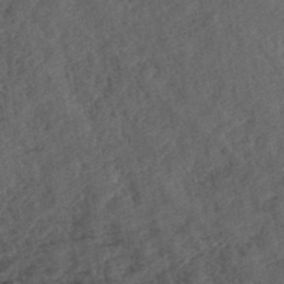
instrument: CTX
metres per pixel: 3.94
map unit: ANa
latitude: 39.7450
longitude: 18.5385
